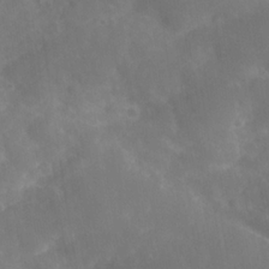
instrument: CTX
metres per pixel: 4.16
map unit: Nhe
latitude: -36.3873
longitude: -178.1389
